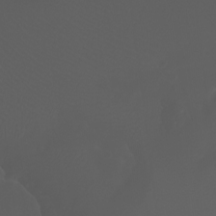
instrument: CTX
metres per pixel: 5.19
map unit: Htu
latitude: -7.2376
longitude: -73.3860
